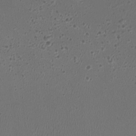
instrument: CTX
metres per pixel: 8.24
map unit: HNhu
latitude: -3.0864
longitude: -2.7813
